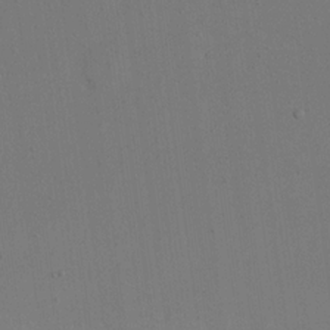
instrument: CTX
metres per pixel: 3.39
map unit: eHh
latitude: 17.2726
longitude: -67.2725
